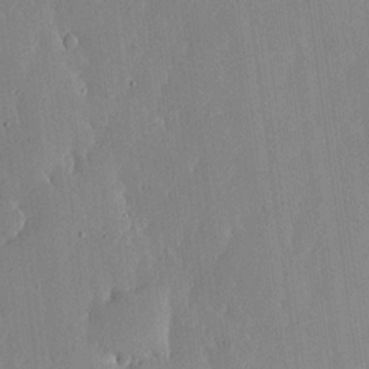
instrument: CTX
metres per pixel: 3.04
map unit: lHvf
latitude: 17.3671
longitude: -114.8191
